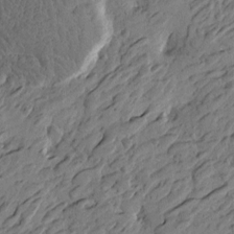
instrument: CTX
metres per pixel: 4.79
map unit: Htu
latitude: -3.5588
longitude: -179.8206
